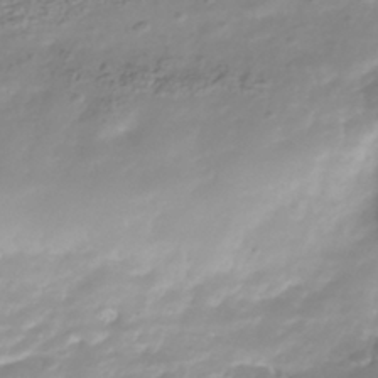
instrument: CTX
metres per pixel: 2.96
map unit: Nhu
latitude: -41.4076
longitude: -85.7072
